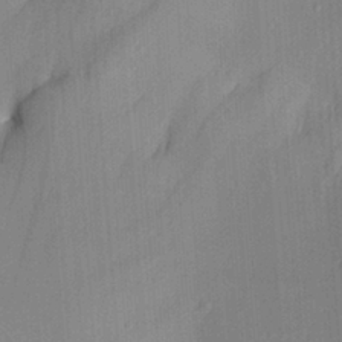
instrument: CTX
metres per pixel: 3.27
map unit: Aa
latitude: 29.7638
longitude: -132.7813
